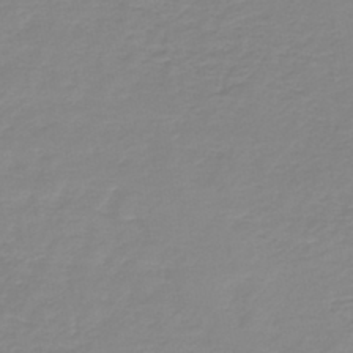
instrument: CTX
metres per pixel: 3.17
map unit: lHb
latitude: -44.3117
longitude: 62.2550
